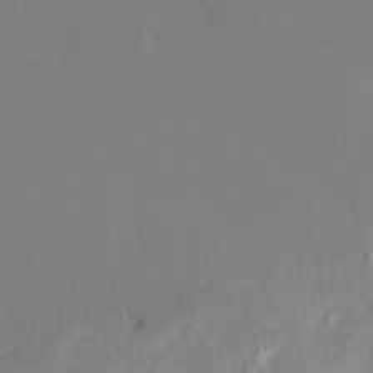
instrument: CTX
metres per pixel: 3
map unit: HNhu
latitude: 1.4048
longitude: -5.1592
